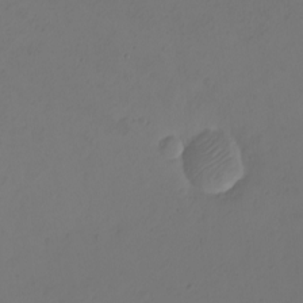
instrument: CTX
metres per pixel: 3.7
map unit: eHh
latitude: -2.8030
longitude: -74.2334
